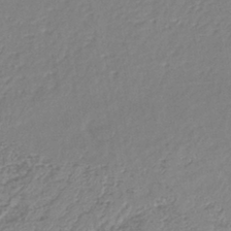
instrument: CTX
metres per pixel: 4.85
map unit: lHb
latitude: -40.8408
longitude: 61.9178
